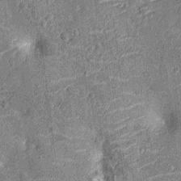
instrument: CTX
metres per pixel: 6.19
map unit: Nhu
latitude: -12.1417
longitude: -22.0255
